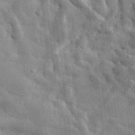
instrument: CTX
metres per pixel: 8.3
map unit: eHh
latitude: 33.7261
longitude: -77.9339
